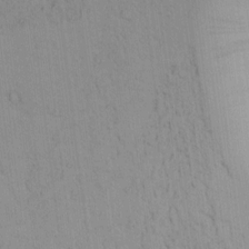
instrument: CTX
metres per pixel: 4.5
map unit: lAvf
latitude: 8.8380
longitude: 168.5762
